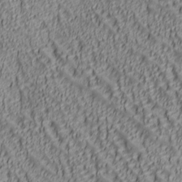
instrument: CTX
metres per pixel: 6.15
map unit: lAa
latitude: 6.8191
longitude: -116.4223
